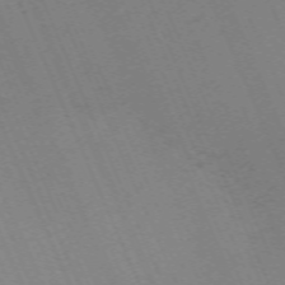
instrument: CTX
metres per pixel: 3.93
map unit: Nhu
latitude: -68.1227
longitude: 39.0487
